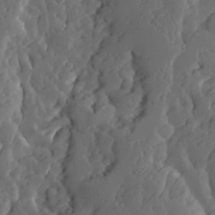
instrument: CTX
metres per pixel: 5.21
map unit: Ave
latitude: 13.7828
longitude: -134.9702
